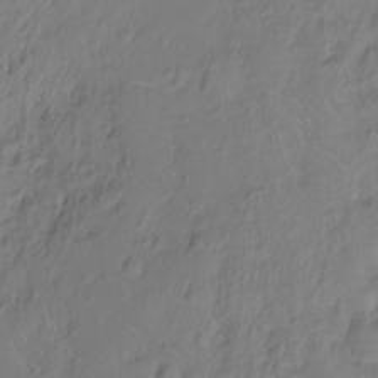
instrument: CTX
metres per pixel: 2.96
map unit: Ht
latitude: -9.5210
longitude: -35.8016
